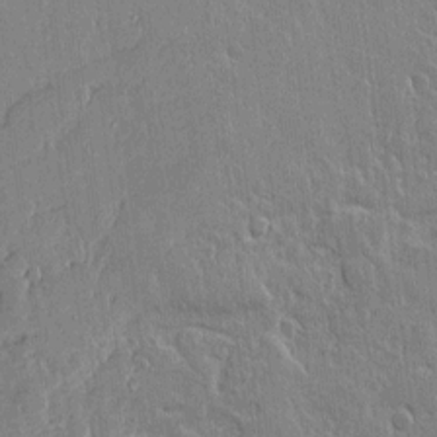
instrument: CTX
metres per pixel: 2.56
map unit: Aa
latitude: 12.1956
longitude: -127.8583
